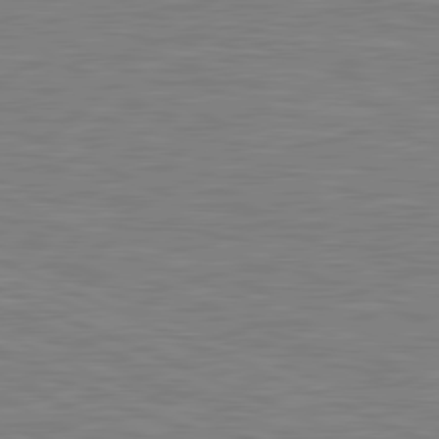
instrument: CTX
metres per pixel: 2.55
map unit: lApd
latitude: 81.3104
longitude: -171.1592
